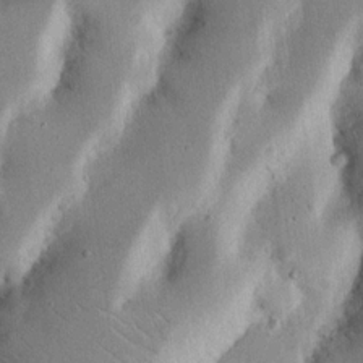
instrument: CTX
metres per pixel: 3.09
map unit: Nhu
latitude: 16.8947
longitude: -74.7813
